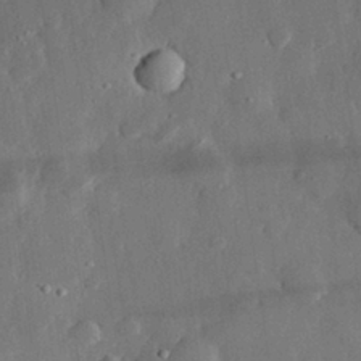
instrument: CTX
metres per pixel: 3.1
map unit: eHh
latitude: 28.8380
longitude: -79.9150
